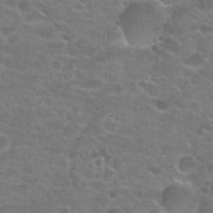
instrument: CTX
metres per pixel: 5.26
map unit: Hto
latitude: 22.3656
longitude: -43.8206
